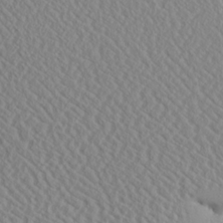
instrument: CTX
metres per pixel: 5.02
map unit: Aa
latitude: 24.3467
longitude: -135.5560
